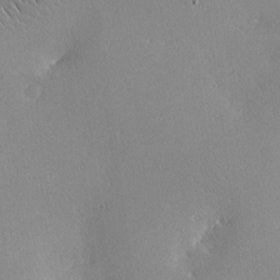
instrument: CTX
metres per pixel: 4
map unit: lHvf
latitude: -9.4265
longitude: -100.1011
